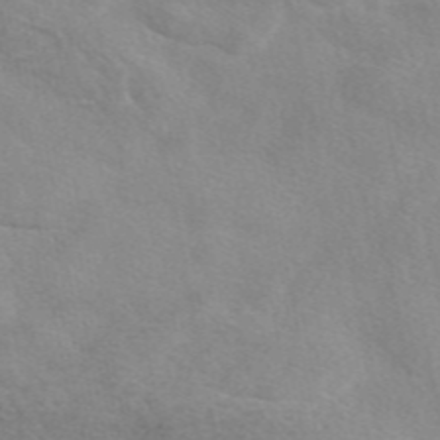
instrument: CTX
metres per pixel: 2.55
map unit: eAb
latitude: 48.3089
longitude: 123.0865
